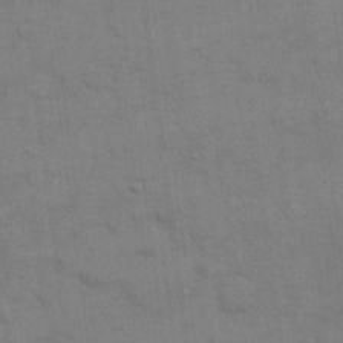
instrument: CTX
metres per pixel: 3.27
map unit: eHh
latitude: 17.3860
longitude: -66.3845
